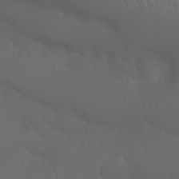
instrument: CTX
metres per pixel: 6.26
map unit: Nhu
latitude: 24.4978
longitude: -61.3104
